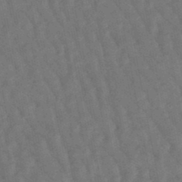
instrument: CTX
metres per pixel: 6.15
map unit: lHb
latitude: -47.7477
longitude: 77.0109
